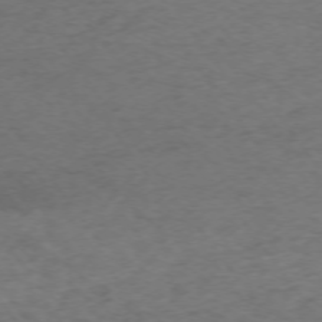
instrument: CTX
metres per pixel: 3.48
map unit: Ap
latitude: -74.6141
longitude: -79.4994
